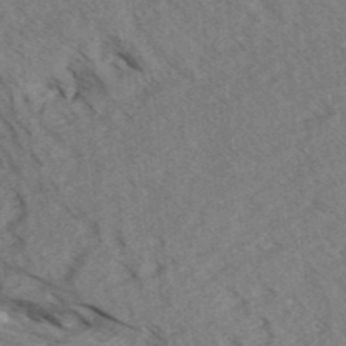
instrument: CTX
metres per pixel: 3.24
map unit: Aa
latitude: 32.3089
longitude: -138.8380
